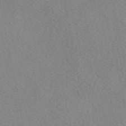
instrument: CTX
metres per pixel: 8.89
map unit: eAb
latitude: 49.2726
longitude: 107.4833
